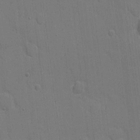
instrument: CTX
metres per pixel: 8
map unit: eHh
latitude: 6.6301
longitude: -67.2914
